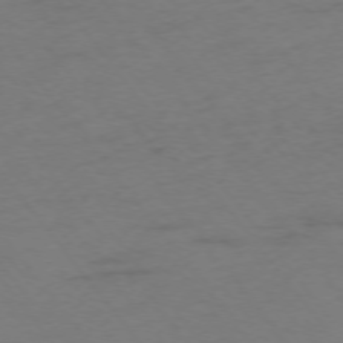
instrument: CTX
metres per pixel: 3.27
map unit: Ap
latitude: -75.4644
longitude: -72.9892
